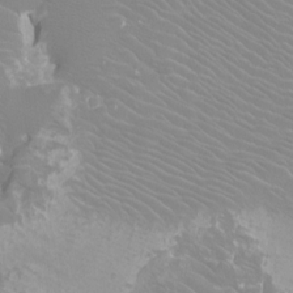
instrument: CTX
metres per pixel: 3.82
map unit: Htu
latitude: -12.3306
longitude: -72.3846
